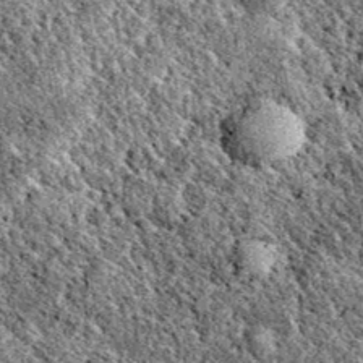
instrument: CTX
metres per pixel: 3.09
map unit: eAb
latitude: 38.6301
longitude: 110.5952
